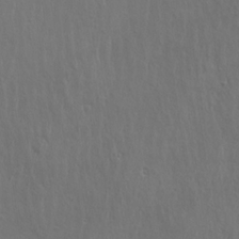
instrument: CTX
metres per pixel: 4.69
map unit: Ave
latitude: 22.6301
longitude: -136.2145
